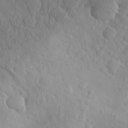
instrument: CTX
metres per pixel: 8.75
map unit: Aa
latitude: 26.6680
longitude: -144.5357
